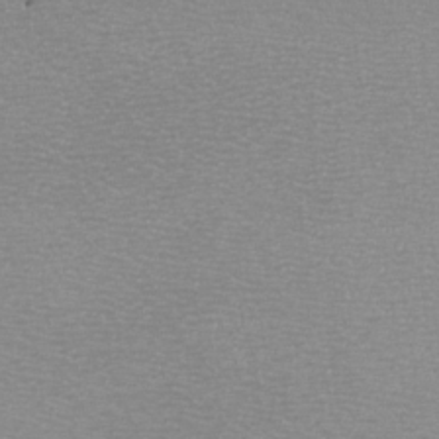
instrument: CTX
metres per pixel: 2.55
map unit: eHh
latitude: -8.0850
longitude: -71.0080
